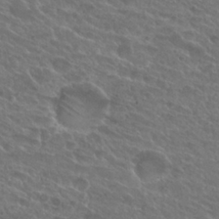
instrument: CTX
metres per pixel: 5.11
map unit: Hto
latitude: 25.8772
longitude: -39.7072
